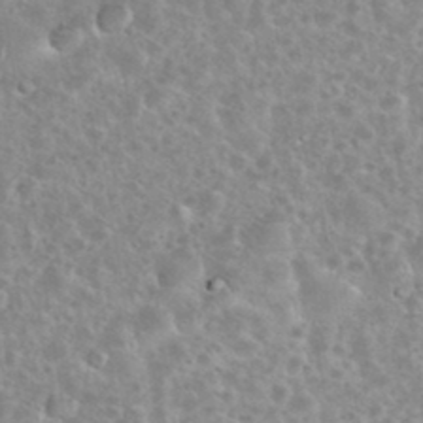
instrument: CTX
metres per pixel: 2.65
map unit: eHh
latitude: 35.7827
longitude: -60.5734
